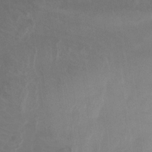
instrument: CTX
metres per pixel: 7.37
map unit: lHb
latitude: -32.1417
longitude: 63.9556
